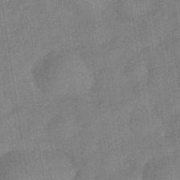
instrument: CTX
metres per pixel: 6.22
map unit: Hve
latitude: -32.0850
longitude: 92.1228
